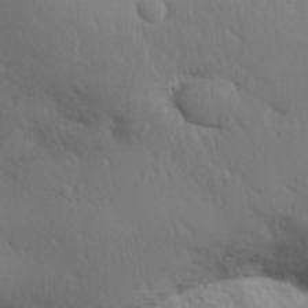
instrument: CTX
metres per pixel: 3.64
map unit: Aa
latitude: 32.0444
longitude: -143.5182
